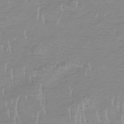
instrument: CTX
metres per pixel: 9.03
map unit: lHb
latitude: -34.1984
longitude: 70.3495
